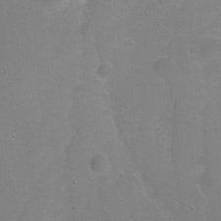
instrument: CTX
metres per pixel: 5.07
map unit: Ht
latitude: 0.4601
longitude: -46.1011
